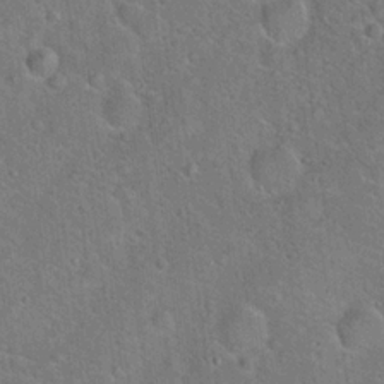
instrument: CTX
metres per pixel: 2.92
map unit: Hto
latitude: 18.7624
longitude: -50.9513
